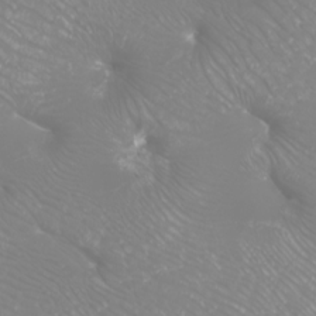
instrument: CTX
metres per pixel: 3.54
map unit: Nhu
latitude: -9.3321
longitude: -70.7435
